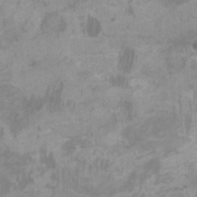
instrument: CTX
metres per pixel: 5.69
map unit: HNhu
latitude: 1.8394
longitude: -2.4790
